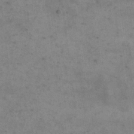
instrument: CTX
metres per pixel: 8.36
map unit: eHh
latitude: 19.2348
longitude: -64.3845
